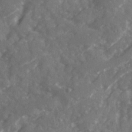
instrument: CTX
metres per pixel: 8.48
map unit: Ave
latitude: 19.4804
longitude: -130.4223
